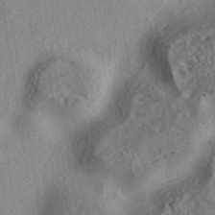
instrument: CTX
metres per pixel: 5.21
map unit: eAb
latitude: 38.2711
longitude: 112.8975
